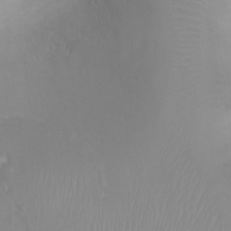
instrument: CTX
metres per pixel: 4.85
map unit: Ht
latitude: -0.6330
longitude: -19.3292
